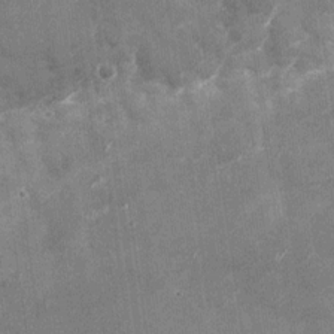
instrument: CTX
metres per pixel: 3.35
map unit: Nhu
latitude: -28.2928
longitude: -75.1592
